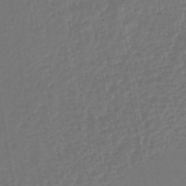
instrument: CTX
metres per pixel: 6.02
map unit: lHb
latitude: -45.6533
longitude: 61.0675
